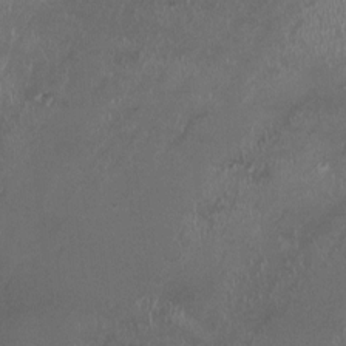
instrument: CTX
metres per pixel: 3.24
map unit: HNhu
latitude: -3.2564
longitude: -6.5357
